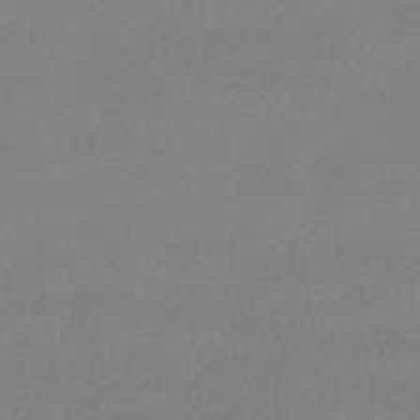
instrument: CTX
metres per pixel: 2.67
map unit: HNhu
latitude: -41.5777
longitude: 97.2187
